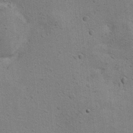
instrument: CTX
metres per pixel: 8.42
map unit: Hto
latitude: 11.7828
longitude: -36.9702
